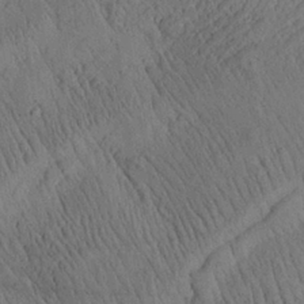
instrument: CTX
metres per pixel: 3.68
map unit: Aa
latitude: 26.6491
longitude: -141.7827
